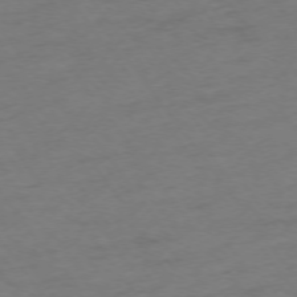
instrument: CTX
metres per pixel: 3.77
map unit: Ap
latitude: -75.0487
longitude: -73.2915
